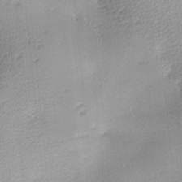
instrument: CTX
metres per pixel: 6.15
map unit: lAa
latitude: -10.3495
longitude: -124.5545
